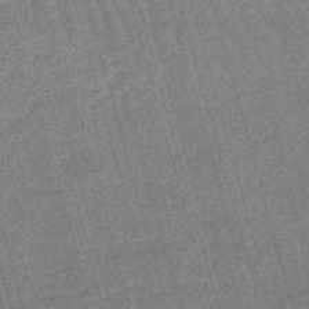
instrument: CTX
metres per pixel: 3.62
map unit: lHb
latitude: -46.0283
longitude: 78.1228
